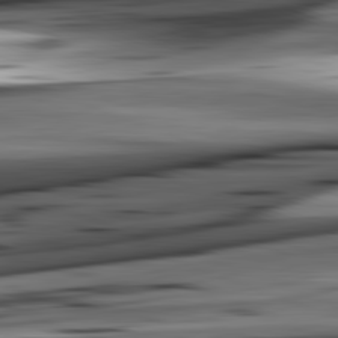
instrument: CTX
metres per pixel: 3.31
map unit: lApd
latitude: 82.4978
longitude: 151.8989
